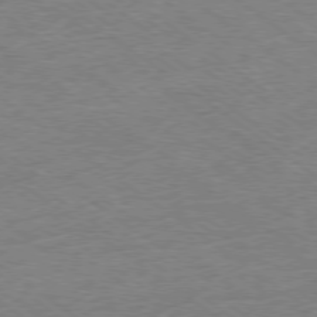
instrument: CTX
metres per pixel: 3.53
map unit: Ap
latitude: -78.9352
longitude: -49.1214
